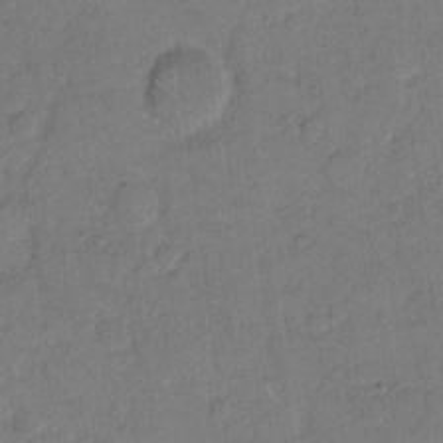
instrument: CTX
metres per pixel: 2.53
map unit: Hto
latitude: 7.7639
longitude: -61.8772
